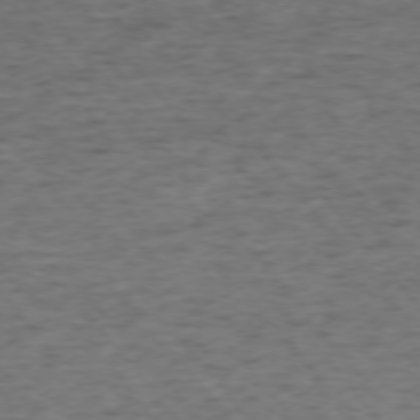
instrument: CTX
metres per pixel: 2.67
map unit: Ap
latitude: -75.7289
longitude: -90.6302
